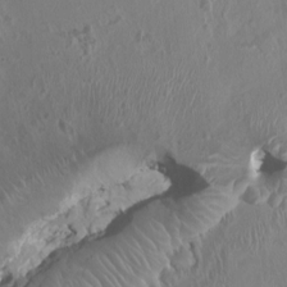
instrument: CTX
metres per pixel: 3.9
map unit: HNhu
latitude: 4.1200
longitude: -3.6883
